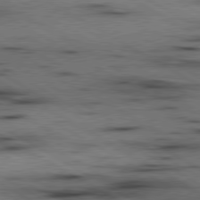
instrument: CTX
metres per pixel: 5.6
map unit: lApd
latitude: 80.0255
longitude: 162.4251
